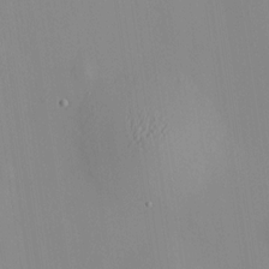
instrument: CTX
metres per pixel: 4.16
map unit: HNhu
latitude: 11.6127
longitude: 10.5952
